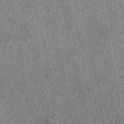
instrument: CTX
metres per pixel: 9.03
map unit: eAb
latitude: 48.0633
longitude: 111.8233
